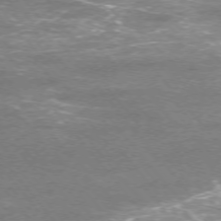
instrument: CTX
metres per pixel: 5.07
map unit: Ap
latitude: -75.6155
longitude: -74.2900
